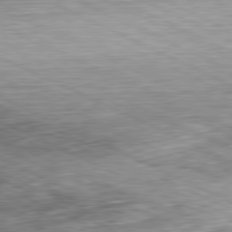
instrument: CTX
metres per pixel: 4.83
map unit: Hpe
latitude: -81.5588
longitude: 10.3495
